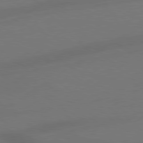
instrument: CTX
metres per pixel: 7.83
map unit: Hpe
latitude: 78.5546
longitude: -127.7261
